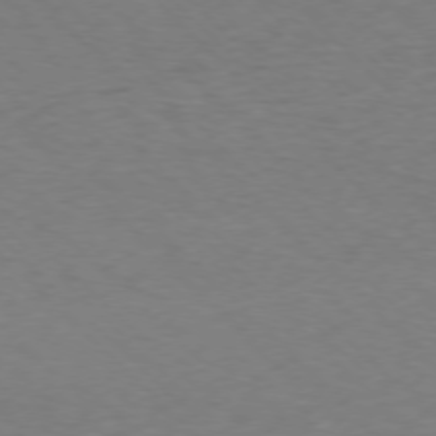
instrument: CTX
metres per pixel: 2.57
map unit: Ap
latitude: -76.1228
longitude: -78.2334
